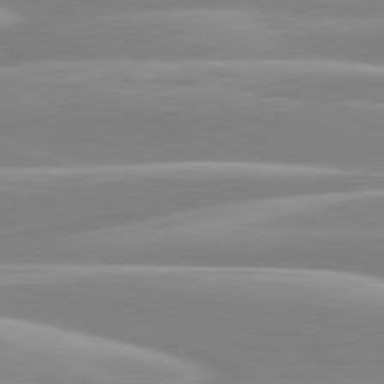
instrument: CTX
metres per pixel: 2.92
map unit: lApd
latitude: 80.4412
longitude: -129.1214
